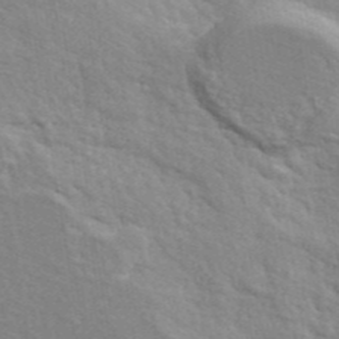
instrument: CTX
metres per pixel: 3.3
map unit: ANa
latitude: 41.4993
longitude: 29.5966
